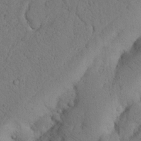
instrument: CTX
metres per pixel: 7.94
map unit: Nhu
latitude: 21.1403
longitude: -74.9136
